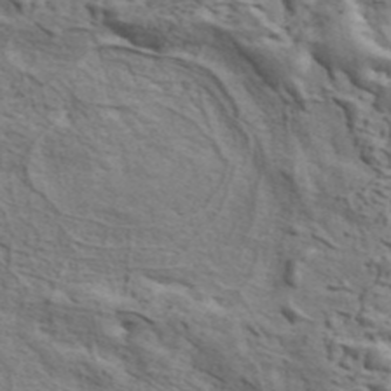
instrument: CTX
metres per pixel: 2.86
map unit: ANa
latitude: 42.5357
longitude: 47.2376
